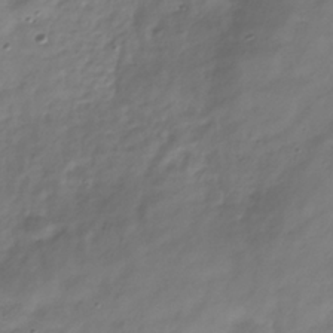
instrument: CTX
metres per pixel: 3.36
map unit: Hve
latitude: -32.5385
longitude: 90.8408
